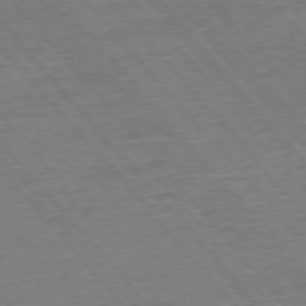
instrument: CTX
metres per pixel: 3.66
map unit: Ap
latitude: -77.0864
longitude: -96.3656
